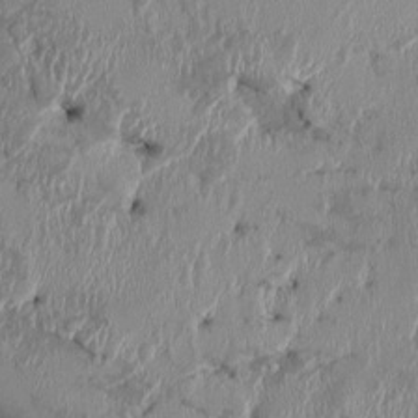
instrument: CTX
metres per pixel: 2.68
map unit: HNhu
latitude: 1.5560
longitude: -6.4412
